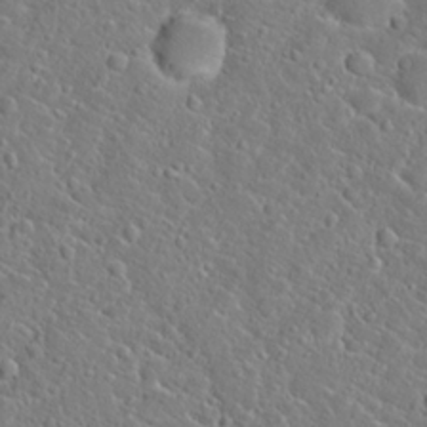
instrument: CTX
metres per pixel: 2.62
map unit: Hto
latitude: 20.8002
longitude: -44.9702
